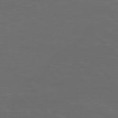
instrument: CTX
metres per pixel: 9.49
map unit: Ap
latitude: -76.4440
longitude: -82.4412
